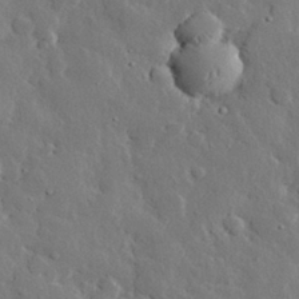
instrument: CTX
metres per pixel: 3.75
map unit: eHh
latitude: 29.8961
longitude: -80.5168
